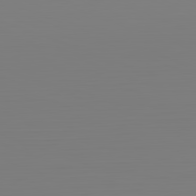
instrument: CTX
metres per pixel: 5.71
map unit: Hpe
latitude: -82.3495
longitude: 8.7274
